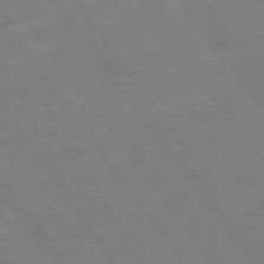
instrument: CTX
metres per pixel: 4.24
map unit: Hpe
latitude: -75.3510
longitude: -22.5735
